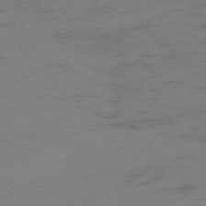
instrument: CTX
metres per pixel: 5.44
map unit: Ap
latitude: -75.3888
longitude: -73.6883
